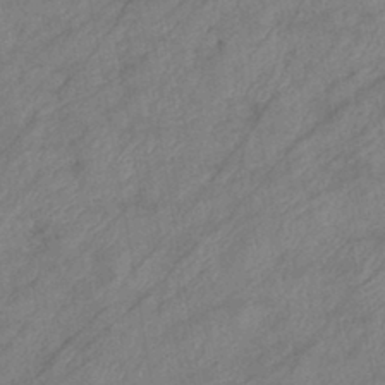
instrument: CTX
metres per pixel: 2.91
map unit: eHb
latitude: -41.7289
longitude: 83.0864
